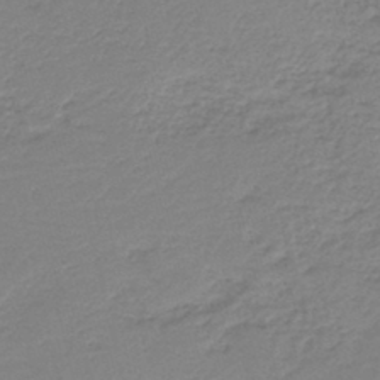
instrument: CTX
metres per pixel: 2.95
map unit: HNb
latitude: -41.6533
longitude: 50.1984
